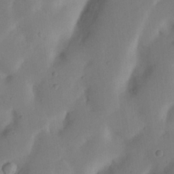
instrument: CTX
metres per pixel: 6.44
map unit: Nhu
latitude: 19.7638
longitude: -74.4412
